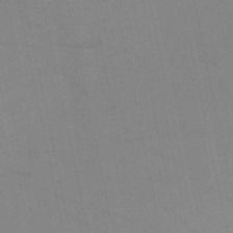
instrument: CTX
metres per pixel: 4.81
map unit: HNb
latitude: -52.9352
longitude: -47.4427
